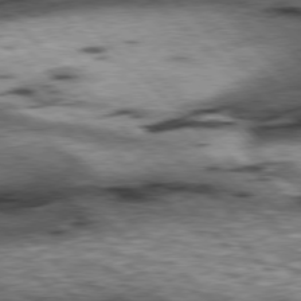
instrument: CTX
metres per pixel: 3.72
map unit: lApd
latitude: 77.1403
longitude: -50.2144
